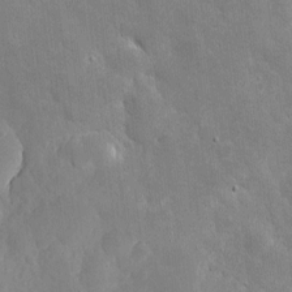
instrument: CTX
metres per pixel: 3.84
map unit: eHh
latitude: 5.9150
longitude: -70.1200
